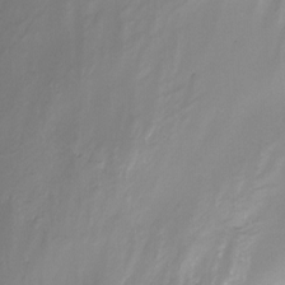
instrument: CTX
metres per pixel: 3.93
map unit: Nhu
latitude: -12.8219
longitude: -51.2348
